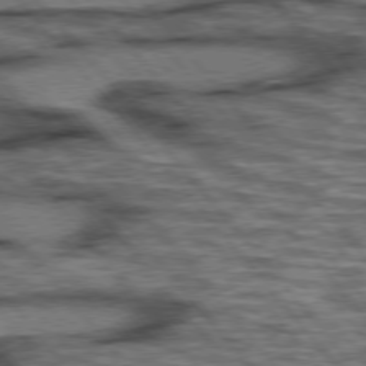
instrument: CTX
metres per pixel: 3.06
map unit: lApd
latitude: 75.8205
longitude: -49.1214
